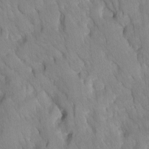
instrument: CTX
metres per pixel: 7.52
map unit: Ave
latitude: -10.7841
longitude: -118.2900
